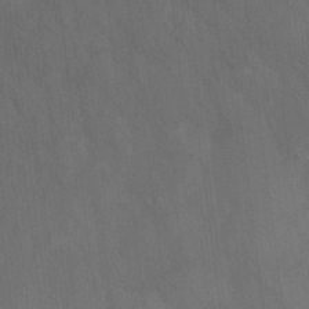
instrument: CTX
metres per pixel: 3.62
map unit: eHh
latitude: 15.0270
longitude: -62.6113
